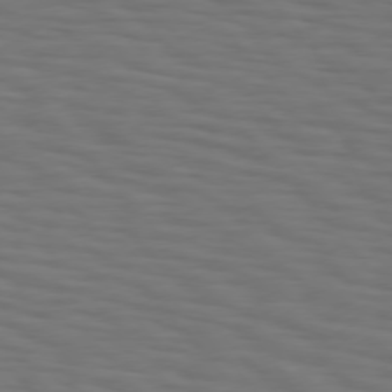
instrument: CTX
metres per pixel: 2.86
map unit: Hpe
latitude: 75.4993
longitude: -132.3278
